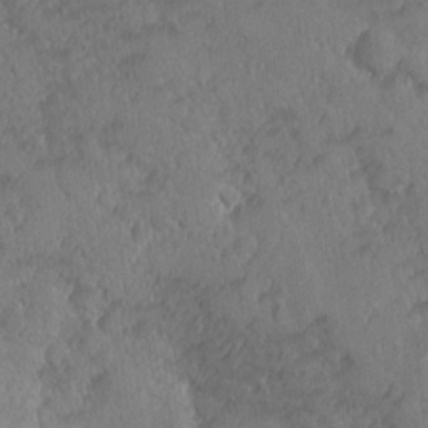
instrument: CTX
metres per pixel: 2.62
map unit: Ave
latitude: -10.3684
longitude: -120.1767
